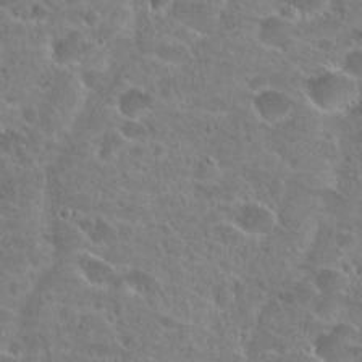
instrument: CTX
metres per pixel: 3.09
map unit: Hto
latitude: 24.6868
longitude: -46.1389
